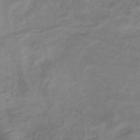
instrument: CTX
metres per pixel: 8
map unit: lHb
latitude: -34.1795
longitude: 72.0850
